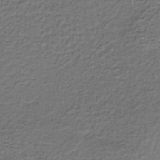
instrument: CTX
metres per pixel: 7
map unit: lHb
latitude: -35.8989
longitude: 61.7100
